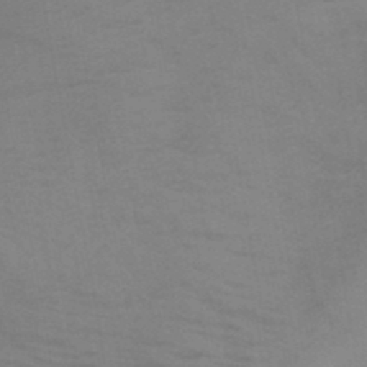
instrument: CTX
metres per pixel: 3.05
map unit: HNb
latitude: -45.1998
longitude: -45.0080
